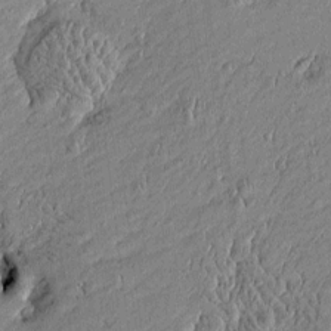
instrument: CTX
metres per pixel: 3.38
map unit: Htu
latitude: -5.9178
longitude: 176.7841
